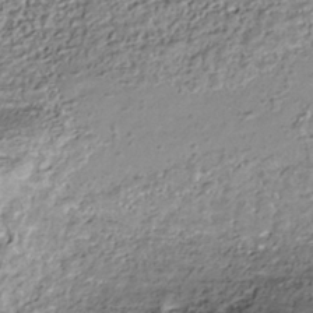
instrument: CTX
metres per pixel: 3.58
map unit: Nhu
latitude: -41.1242
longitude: -84.1011
